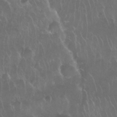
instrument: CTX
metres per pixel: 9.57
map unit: Nhu
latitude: 28.1578
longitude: -62.2334
